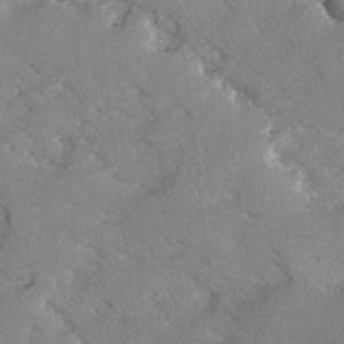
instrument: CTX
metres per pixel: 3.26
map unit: Ave
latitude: -10.2362
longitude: -117.9150
